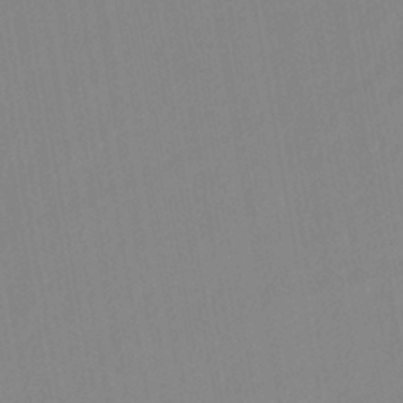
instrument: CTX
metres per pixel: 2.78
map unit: lHb
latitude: -44.3873
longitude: 73.1242
